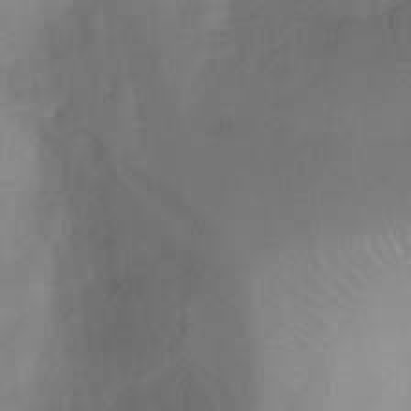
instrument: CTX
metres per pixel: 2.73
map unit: Ht
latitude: 6.3656
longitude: -30.2523
